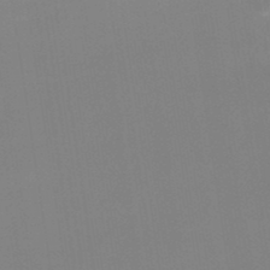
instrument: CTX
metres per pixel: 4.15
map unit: lHb
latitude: -48.1795
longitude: 67.3321
